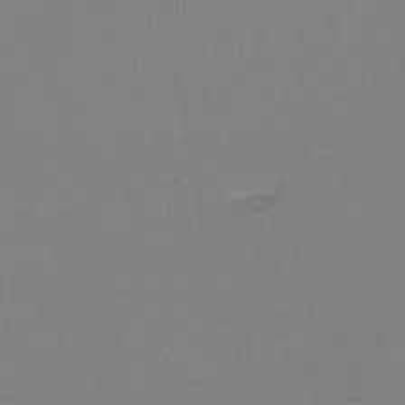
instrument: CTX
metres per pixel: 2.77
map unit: eHh
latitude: -44.5196
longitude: -29.3481
